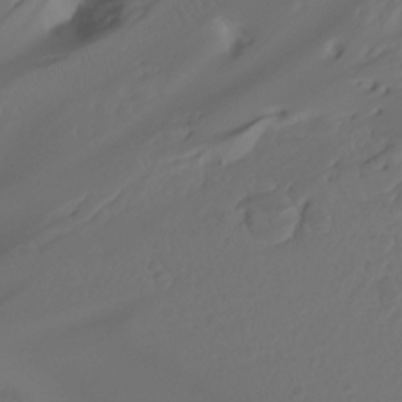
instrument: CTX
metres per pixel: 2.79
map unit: Ht
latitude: -7.8611
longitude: -29.9906
